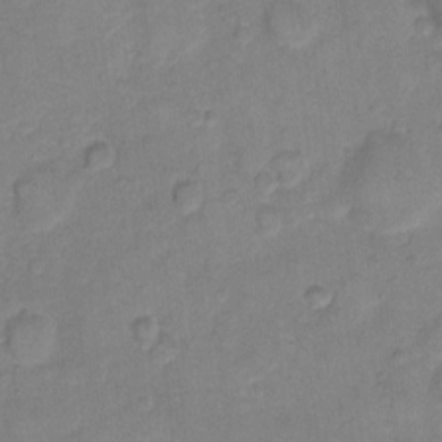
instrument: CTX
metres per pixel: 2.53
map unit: eHh
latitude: 10.9703
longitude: -64.3089
